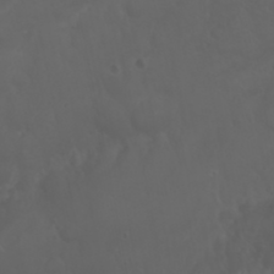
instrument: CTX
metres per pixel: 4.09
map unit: Nhu
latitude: 22.6112
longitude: -65.0080
